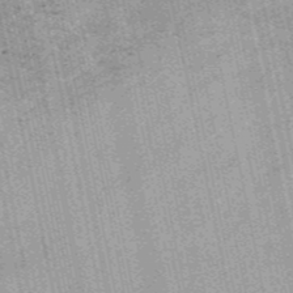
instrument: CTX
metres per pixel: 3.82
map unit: HNb
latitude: -53.5399
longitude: -38.3089
